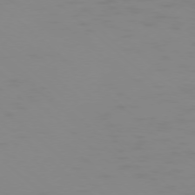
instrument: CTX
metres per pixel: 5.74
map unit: Ap
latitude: -77.1998
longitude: -67.7071
